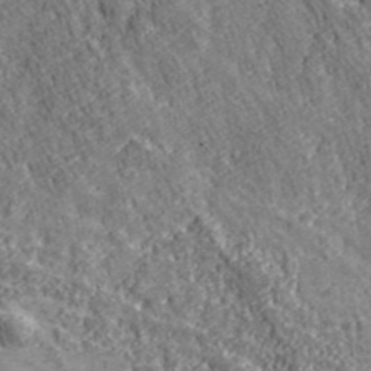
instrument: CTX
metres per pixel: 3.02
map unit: eHh
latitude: 43.4804
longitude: -91.4049
